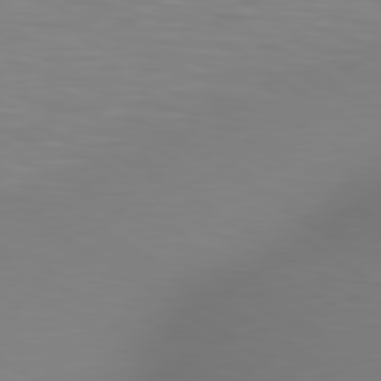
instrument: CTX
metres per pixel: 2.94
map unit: lApd
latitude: 80.1200
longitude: 120.8030
